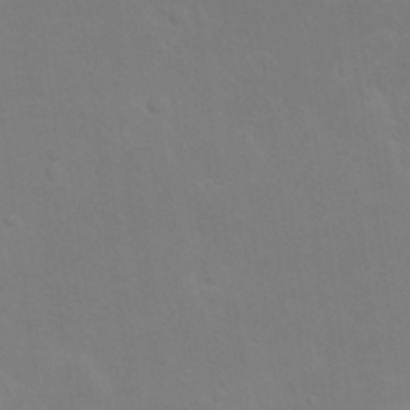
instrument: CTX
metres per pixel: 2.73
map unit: Nhu
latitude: 23.2537
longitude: -71.3293
